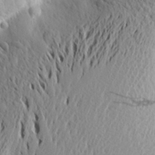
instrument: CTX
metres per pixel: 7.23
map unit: Aa
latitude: 18.1389
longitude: -148.3656
